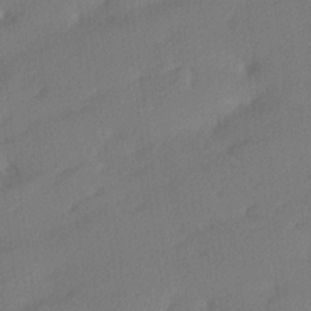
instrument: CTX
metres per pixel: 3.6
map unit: lHvf
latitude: 25.1781
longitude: 140.5007
